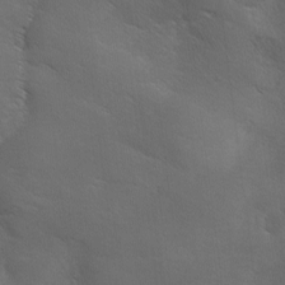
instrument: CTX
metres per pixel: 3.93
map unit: Ave
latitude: 0.7057
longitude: -114.2333
